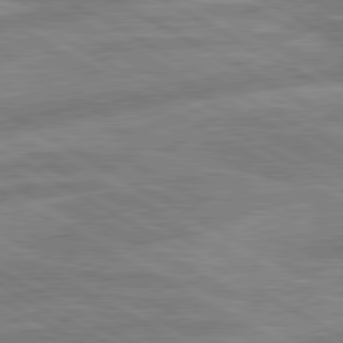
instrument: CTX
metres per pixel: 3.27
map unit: lApd
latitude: 80.4790
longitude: -171.2915
